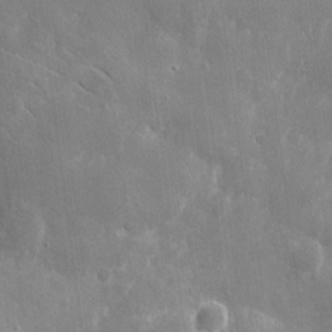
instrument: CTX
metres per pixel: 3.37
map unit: eHh
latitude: 9.0836
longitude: -70.4601
